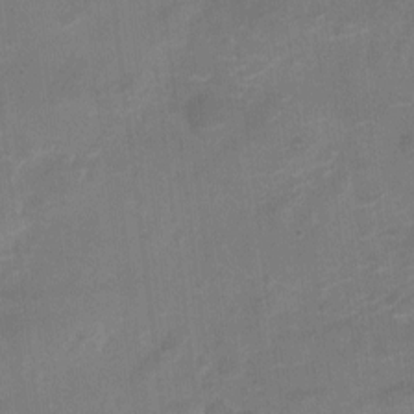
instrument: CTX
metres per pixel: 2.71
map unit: Ht
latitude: -6.5951
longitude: -25.8772
